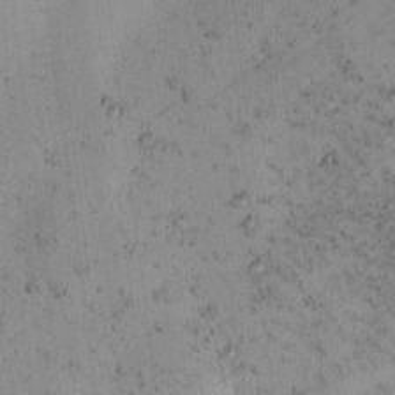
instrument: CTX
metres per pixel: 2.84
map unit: eHh
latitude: -1.0676
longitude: 19.4265
